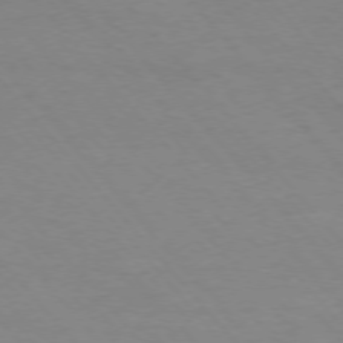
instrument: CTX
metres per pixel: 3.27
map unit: Ap
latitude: -76.6330
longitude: -88.5168
